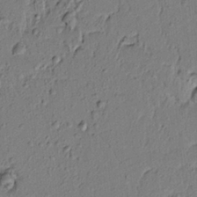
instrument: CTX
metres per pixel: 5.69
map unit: lAvf
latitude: 5.2159
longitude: 165.5210
